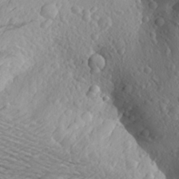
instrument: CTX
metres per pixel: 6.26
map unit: Aa
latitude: 24.2333
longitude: -145.1781
